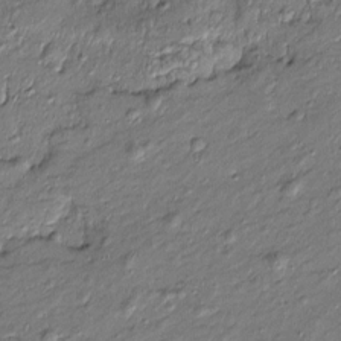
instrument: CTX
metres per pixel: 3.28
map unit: Htu
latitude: -7.8422
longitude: 177.2565
